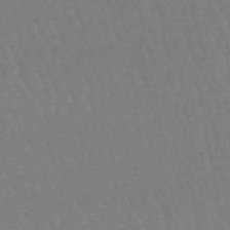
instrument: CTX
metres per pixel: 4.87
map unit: eHb
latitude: -45.9367
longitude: 80.1984
